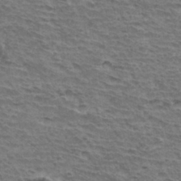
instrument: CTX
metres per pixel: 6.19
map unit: Hto
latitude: 34.8758
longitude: -43.8206
